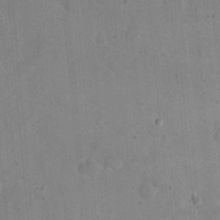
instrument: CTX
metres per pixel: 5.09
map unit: eHh
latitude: 21.2537
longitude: -63.2537
